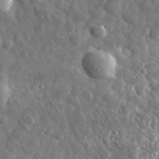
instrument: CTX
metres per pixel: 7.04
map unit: lHvf
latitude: 35.1592
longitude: -88.2901
